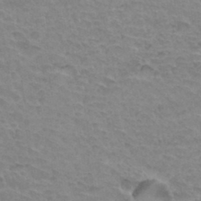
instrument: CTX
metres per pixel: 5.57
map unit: Hto
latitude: 34.3656
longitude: -45.8583
